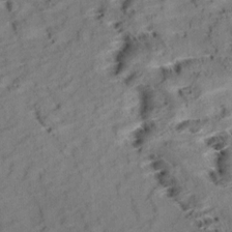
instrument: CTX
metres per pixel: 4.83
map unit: Aa
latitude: 9.9528
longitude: -140.5923
